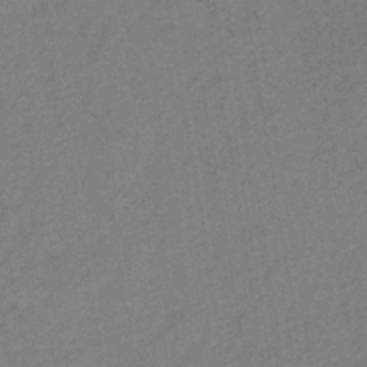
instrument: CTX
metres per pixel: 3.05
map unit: lHb
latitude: -37.6344
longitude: 71.3321
